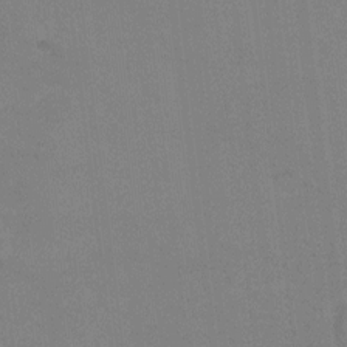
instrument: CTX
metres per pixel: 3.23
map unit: Hto
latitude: -0.4818
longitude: -33.3104
